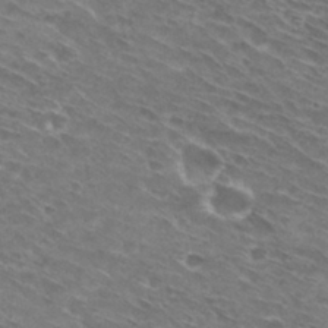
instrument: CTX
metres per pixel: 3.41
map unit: Hto
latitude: 30.1389
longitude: -44.2333
